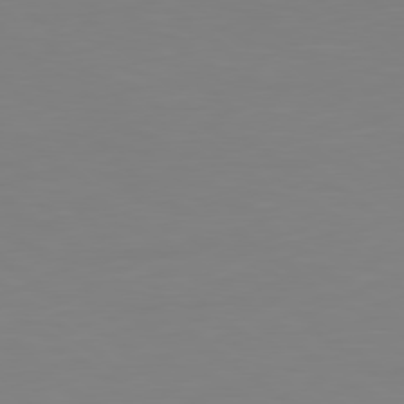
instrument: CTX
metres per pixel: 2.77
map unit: Hpe
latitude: 78.8758
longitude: -141.8205
